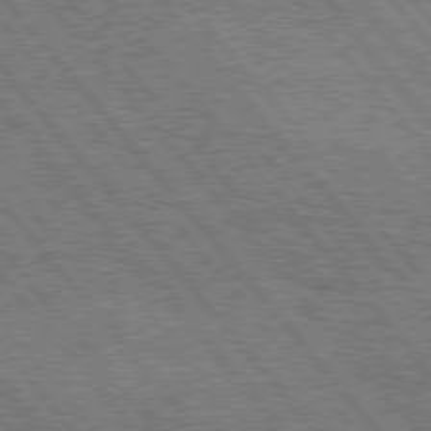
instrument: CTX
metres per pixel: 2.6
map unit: Hpe
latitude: 76.4223
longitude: -149.8205
